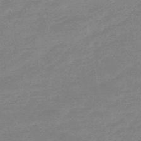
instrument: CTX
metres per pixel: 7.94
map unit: eHb
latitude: -48.1417
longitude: 88.0094
